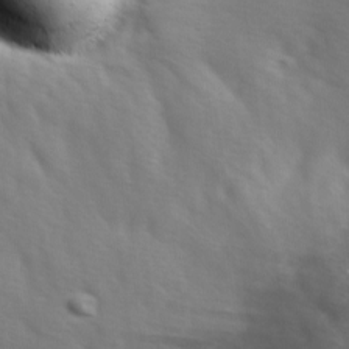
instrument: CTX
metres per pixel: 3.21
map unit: Ave
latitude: 1.7071
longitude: -112.9325
